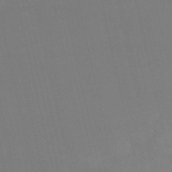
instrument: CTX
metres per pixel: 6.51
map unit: HNb
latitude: -54.5196
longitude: -35.0836
